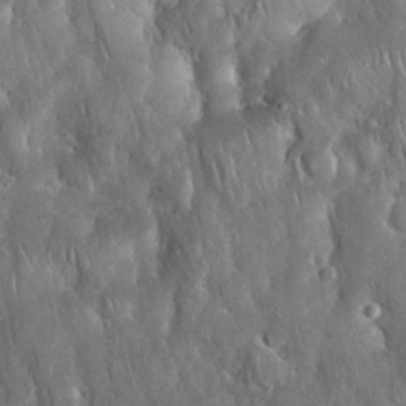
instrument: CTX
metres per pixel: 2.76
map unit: Nhu
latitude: 28.1767
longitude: -67.3670
